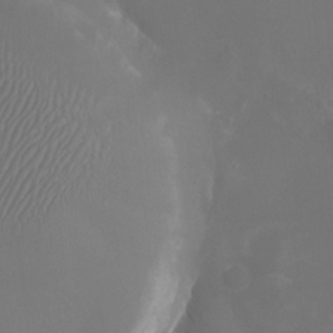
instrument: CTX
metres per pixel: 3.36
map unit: Nhu
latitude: -16.5196
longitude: -57.1214
